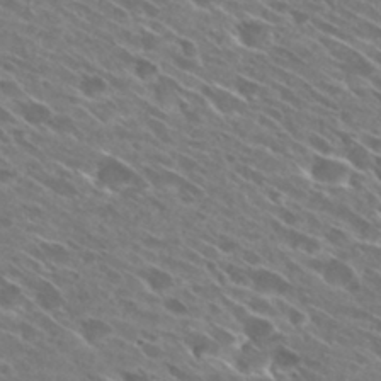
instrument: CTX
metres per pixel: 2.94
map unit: Hto
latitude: 28.8758
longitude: -43.7828
